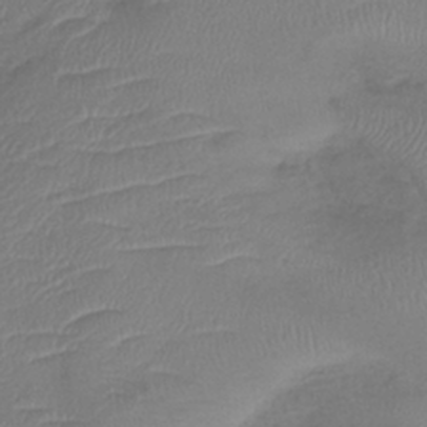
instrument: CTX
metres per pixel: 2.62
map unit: lHb
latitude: -38.7085
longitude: 74.8786
